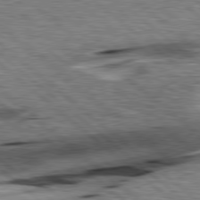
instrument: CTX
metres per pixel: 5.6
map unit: lApd
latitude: 78.8380
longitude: -52.1956
